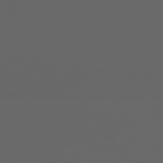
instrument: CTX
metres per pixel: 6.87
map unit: Hpe
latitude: 73.9906
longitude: -126.6302
